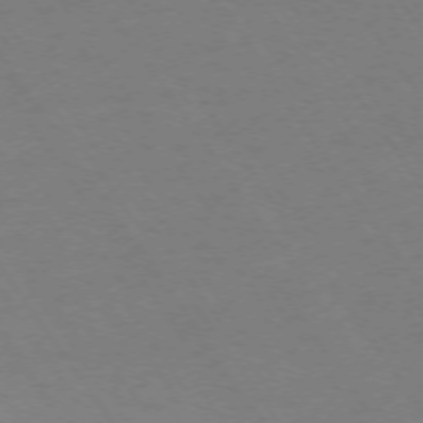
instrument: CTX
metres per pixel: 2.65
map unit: Ap
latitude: -74.1228
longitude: -70.5546
